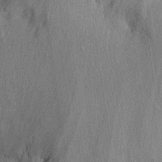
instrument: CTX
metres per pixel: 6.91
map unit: Ht
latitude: -12.1039
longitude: -23.9339
